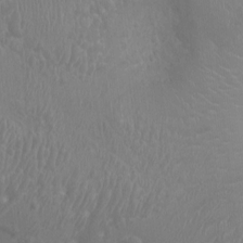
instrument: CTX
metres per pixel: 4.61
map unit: Ht
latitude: -2.4251
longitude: -16.4412
